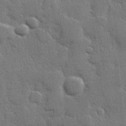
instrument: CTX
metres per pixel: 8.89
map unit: Hve
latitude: 25.8583
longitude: 149.3510
